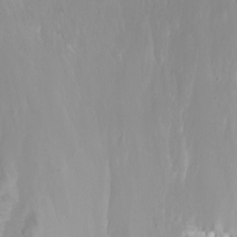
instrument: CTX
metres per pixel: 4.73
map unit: Nhu
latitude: -4.4062
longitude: -73.8017
